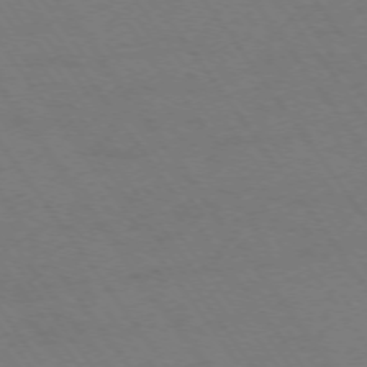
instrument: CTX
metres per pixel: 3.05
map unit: Ap
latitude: -74.5385
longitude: -70.3845
